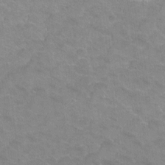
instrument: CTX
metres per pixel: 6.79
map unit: Hto
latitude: 2.3656
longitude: -32.7435
